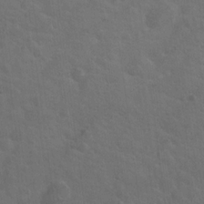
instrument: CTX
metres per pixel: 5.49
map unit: Hto
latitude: 19.4804
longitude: -54.3089
